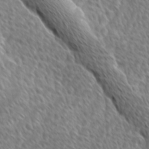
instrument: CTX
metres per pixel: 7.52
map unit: Ave
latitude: 9.2726
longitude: -106.0255
